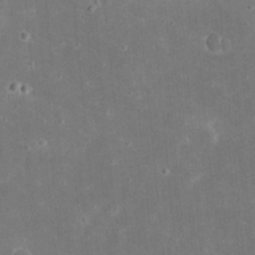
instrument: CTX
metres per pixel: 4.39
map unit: eHh
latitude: 21.0459
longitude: -68.1956
